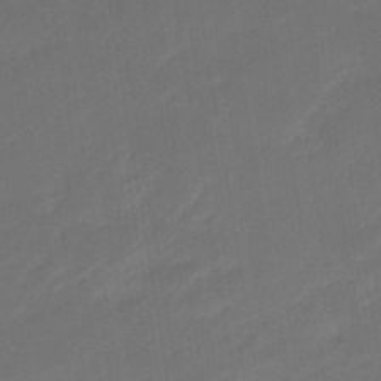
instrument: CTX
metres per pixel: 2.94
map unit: eHb
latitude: -46.9730
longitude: 85.2942
